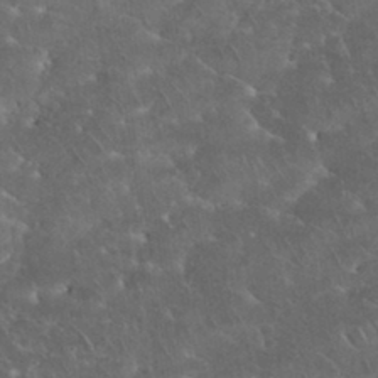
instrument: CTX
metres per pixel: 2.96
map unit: eHh
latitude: 34.6868
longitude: -65.0836
